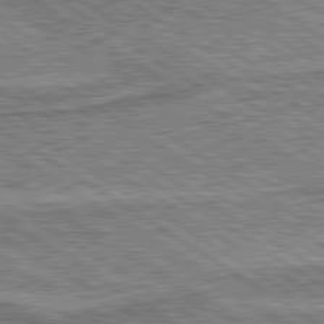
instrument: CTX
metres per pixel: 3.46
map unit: lApd
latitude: 80.0633
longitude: 172.9542
